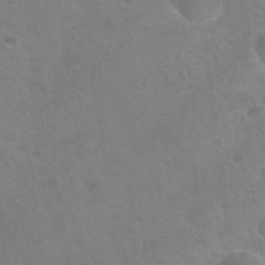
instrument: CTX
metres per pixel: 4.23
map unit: Nhu
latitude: 24.7246
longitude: -51.1214
